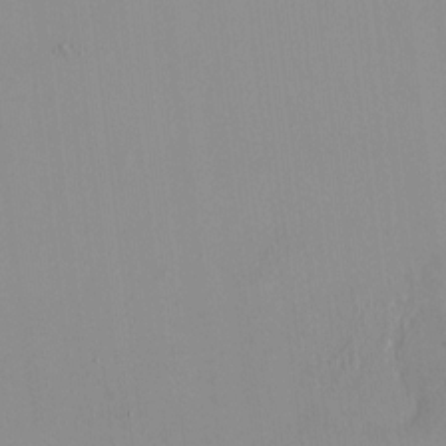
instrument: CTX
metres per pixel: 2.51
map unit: HNhu
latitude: -1.8045
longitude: -7.2159
